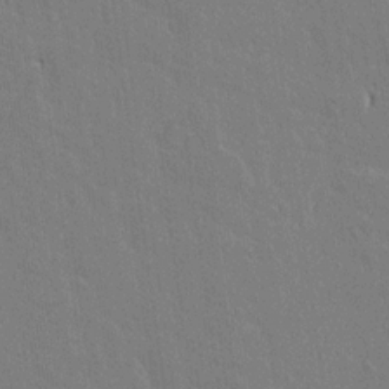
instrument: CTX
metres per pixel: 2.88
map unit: lAvf
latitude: 14.8569
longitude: -127.1403
